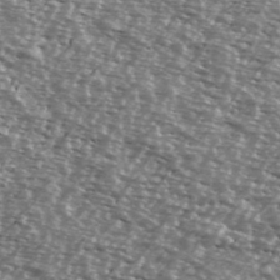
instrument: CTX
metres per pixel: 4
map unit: Ave
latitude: 38.6490
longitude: -112.2144
